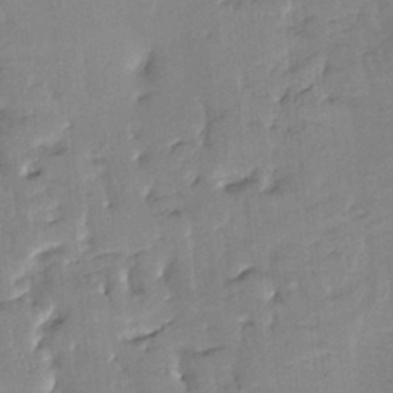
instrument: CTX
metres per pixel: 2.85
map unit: HNhu
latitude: 4.3278
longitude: 14.1984
